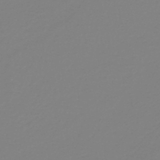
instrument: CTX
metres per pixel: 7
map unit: lHb
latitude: -41.2187
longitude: 63.7477
